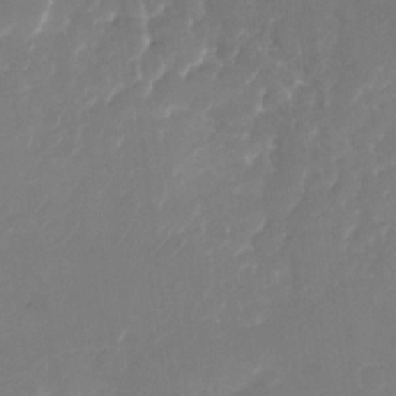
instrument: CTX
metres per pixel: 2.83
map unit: Nhu
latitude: -28.1417
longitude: -67.0269
